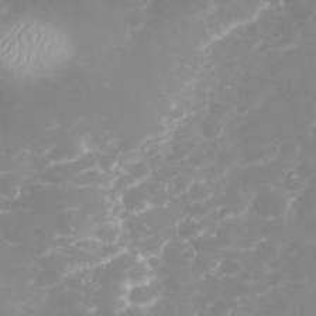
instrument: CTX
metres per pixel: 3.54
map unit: eHh
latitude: 31.9339
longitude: -63.1215
